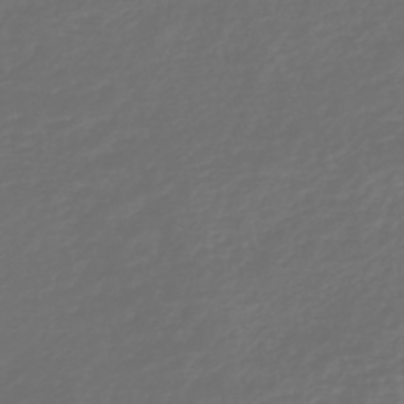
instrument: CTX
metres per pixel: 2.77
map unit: HNb
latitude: -47.6910
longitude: 54.8408
